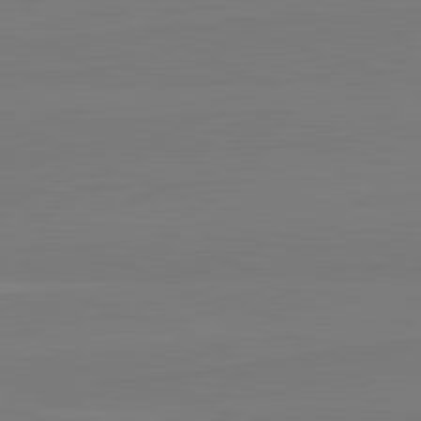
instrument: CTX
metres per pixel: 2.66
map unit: lApd
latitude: 82.0822
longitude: 164.7841
